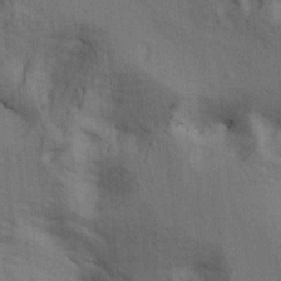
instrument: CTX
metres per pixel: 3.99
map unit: lAa
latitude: 4.5168
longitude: -113.1970
